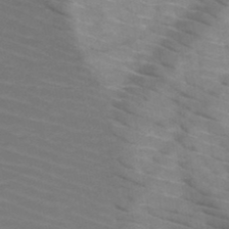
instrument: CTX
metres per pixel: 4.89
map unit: HNb
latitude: -47.3887
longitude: -45.3670
